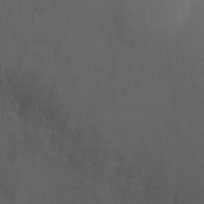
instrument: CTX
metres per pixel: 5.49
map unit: Ht
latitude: 4.6679
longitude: -28.7813
